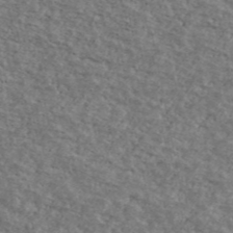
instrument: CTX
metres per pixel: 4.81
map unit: Ave
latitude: 40.7435
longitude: -108.4979
